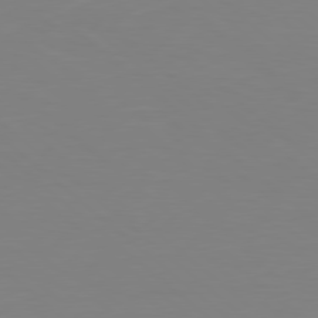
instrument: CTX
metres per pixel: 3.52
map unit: Hpe
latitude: 78.2145
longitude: -172.5356
